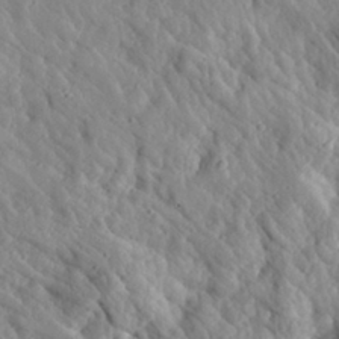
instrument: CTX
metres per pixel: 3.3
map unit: eHh
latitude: 28.6112
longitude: -77.5182
